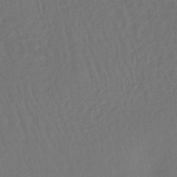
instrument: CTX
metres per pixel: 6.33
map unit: lHb
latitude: -43.5210
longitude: 64.5007
